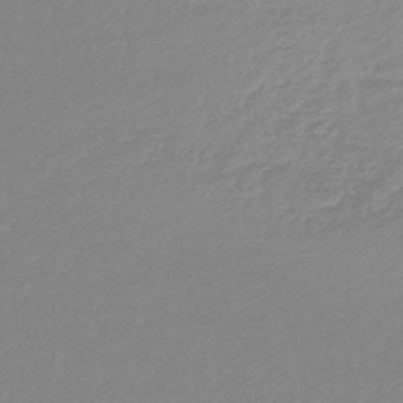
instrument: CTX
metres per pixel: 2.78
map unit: lHb
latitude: -45.5210
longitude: 65.2376
